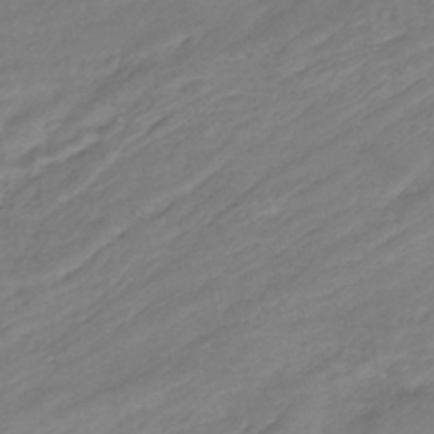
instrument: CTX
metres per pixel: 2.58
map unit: Nhe
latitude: -46.8975
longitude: 152.5951
